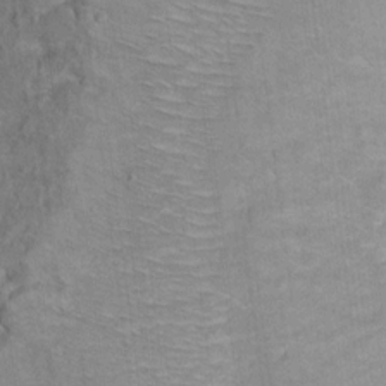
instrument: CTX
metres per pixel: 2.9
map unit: Ht
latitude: 6.2711
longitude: -36.7624
